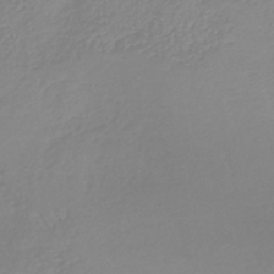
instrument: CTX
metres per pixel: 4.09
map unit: lHb
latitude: -38.0472
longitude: 68.2928
